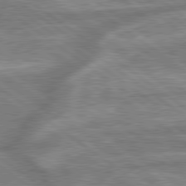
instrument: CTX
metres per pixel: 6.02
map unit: lApd
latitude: 79.5182
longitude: -170.8947
